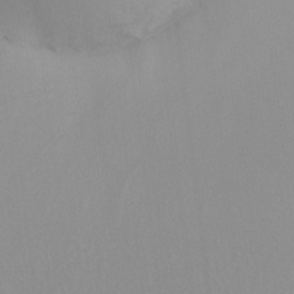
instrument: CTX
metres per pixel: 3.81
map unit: Nhu
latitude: -8.7841
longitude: -94.7247
